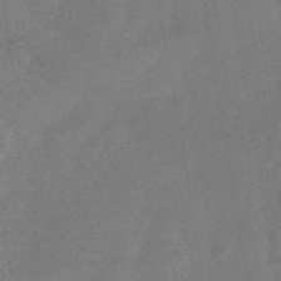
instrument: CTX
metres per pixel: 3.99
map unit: HNhu
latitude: -44.6519
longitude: 91.7856
